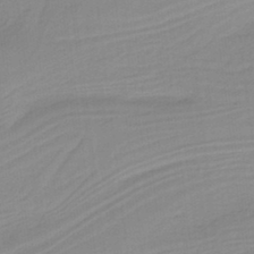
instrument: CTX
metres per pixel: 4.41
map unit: HNb
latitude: -36.9541
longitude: 56.1795
